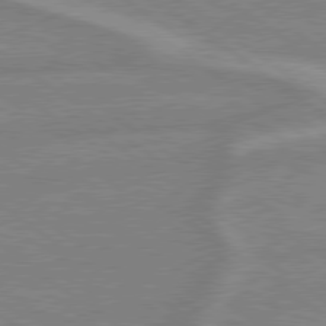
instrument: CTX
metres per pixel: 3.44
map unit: lApd
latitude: 79.1403
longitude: -164.4412
